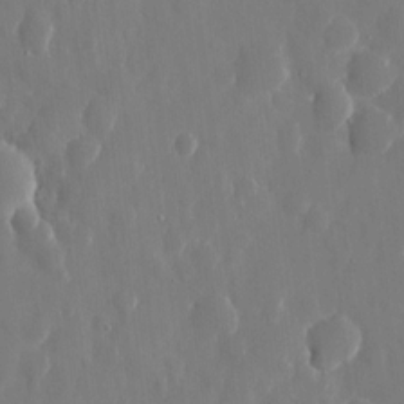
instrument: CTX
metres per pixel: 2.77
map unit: eHh
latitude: 10.4412
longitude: -71.0458
